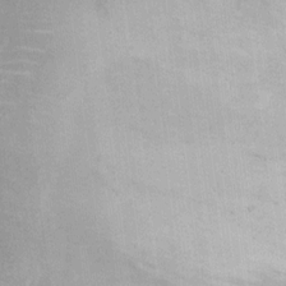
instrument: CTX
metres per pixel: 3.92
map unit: Ht
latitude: 8.7624
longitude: -38.3278
